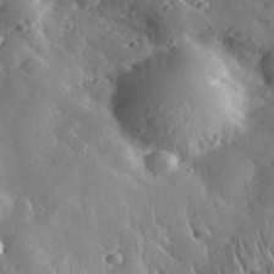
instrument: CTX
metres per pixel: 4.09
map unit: lHvf
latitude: 33.3104
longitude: -85.1970
